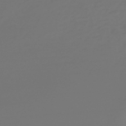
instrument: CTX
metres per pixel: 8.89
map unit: lHb
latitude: -47.9556
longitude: 65.1620
